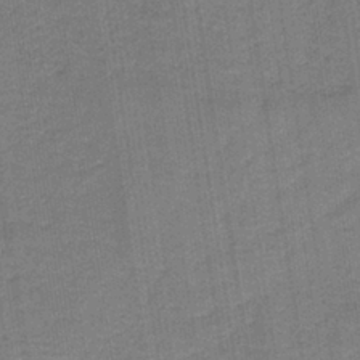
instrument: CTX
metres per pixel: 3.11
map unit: HNb
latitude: -37.1053
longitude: 51.6722
